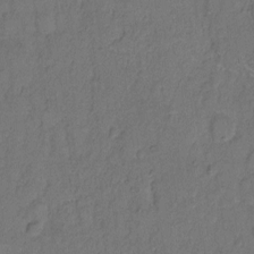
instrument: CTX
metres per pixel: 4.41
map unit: Hto
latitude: 7.0458
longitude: -61.7638
